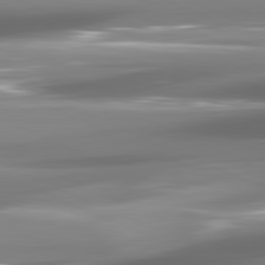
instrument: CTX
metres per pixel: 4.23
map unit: lApd
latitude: 81.5938
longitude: -146.8191
